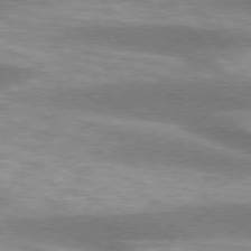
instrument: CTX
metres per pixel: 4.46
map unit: lApd
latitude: 74.7435
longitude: -48.8947
